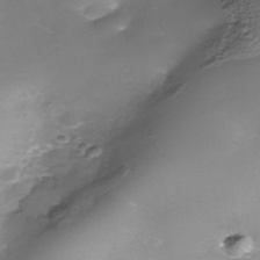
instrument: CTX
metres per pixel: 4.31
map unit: Nhe
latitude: -39.2376
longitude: -116.5357
